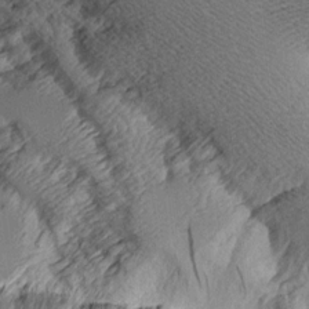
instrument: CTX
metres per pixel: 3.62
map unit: Aa
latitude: 11.1592
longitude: -127.6316
